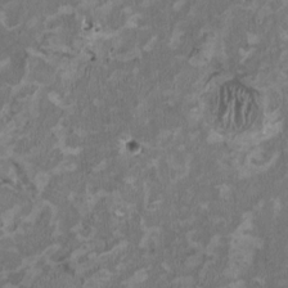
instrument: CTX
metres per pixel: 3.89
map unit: HNhu
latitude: 2.3089
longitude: -3.8583
